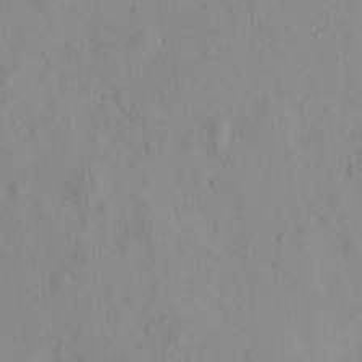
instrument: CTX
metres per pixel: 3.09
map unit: eHh
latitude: -0.2929
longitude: 16.1039
